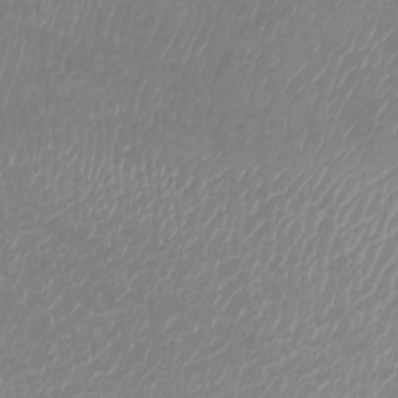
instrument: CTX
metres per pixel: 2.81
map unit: Htu
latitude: -5.6533
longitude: -75.1214
